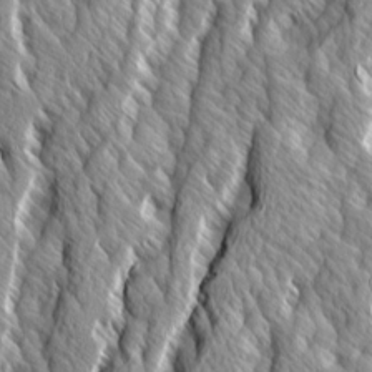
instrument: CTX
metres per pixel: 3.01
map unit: Ave
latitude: 14.4223
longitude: -133.9150
